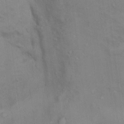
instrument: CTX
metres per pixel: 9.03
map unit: Ht
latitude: 12.0633
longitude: -40.9513
